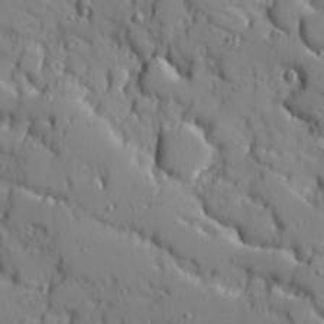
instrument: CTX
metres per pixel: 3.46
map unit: Ave
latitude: 11.2726
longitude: -101.2726
